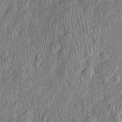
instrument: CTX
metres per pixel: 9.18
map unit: Htu
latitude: -5.5966
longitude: 155.3320
